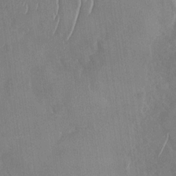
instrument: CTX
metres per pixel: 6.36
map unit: Nhu
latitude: -30.1983
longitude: -59.7450
